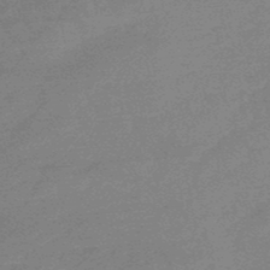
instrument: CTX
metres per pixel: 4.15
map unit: lHb
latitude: -48.4818
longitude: 82.1606
